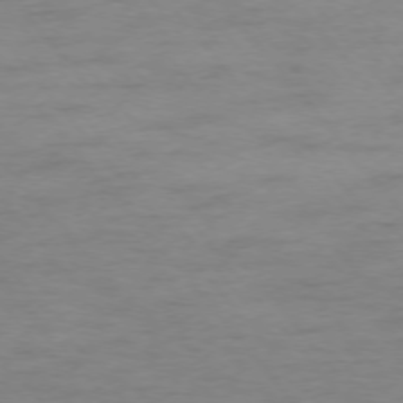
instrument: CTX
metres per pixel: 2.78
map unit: Ap
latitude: -76.3306
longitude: -84.2712
